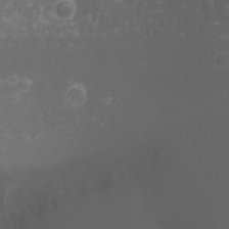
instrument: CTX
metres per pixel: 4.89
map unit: Nhu
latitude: -0.6330
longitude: -80.8380
